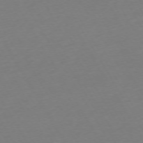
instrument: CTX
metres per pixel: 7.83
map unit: Ap
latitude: -74.4440
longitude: -68.6491
